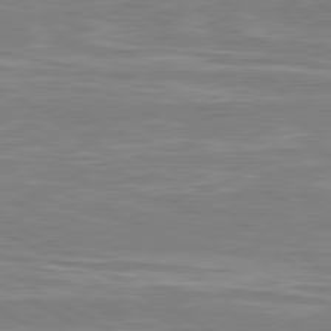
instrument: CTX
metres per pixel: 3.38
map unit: lApd
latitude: 80.7057
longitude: -172.9135
